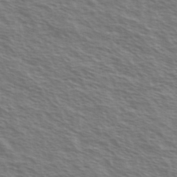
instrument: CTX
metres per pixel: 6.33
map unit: Ave
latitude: 37.5560
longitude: -111.3104
